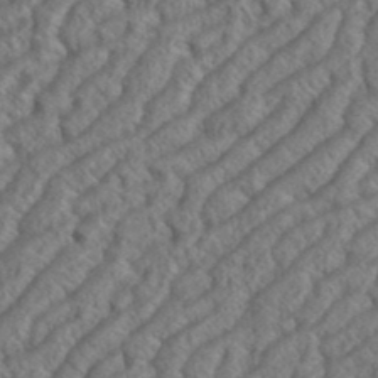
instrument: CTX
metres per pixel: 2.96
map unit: eHh
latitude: 37.2537
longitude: -137.6127
